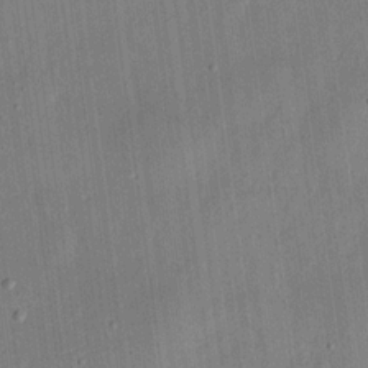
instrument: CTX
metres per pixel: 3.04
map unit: eHh
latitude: 17.4804
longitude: -69.9528
